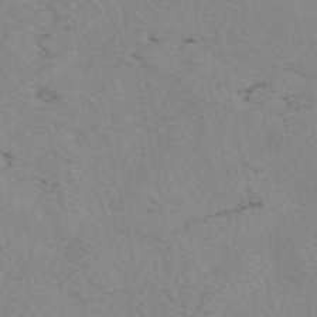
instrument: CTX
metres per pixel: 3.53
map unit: eAb
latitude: 49.7450
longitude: 108.1228
